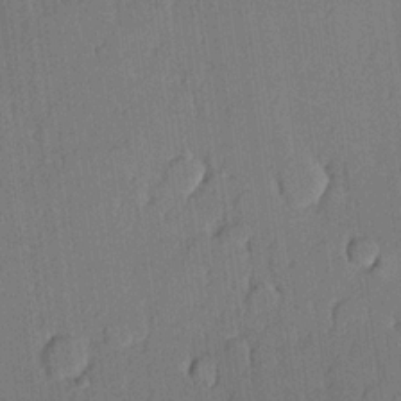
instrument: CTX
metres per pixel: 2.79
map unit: lHvf
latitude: 20.7435
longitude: 144.3684
